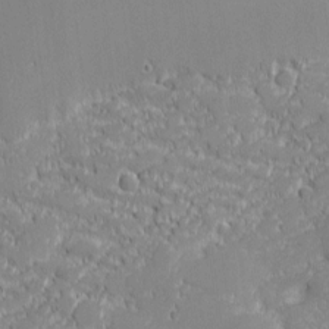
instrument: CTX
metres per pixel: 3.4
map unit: eHh
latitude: -1.8801
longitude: -82.4978
